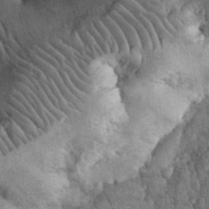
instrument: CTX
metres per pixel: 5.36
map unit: eHh
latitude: 32.7435
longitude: -67.0080
